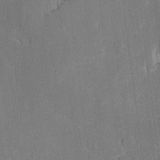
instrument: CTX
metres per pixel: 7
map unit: lAvf
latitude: -8.5574
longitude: -113.4615
